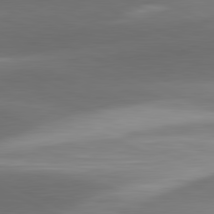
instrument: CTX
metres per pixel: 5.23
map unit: lApd
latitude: 81.4804
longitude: 133.9745
